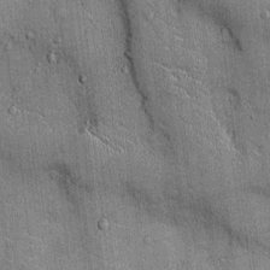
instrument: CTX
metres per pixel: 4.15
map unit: Ht
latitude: -3.1053
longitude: -12.8758
